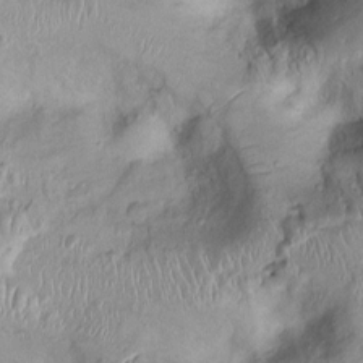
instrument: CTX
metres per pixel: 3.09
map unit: Ht
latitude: -0.1795
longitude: -13.6505
